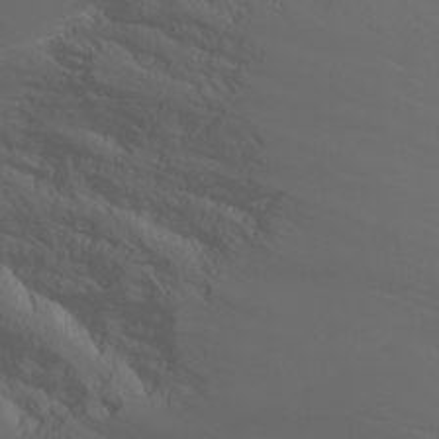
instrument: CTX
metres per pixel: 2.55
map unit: Nhu
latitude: -5.3698
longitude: -79.8395
